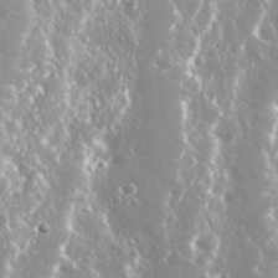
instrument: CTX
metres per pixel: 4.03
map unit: Nhu
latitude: 28.2144
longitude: -60.4601
